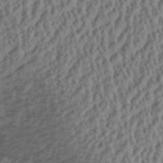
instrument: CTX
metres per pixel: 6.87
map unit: Aa
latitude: 28.5357
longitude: -137.2915
